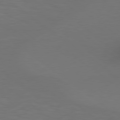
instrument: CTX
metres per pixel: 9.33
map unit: Hpe
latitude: 78.7813
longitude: 174.7463
